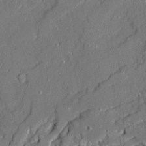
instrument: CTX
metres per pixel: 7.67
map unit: Ave
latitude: 21.0648
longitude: -128.6868
